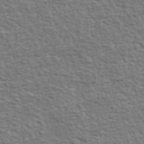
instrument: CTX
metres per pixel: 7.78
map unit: lHvf
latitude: 37.7261
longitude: -89.2726
